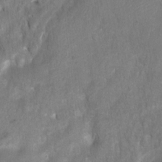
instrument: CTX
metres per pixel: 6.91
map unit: Hto
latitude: 2.7057
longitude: -35.8394
